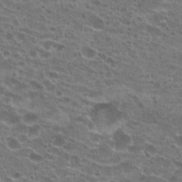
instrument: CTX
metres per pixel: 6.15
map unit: Hto
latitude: 21.8584
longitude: -41.2348
